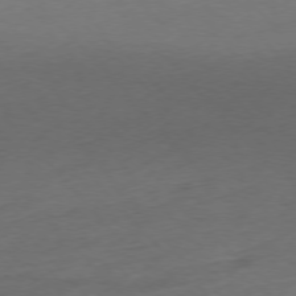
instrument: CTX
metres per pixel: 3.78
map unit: Ap
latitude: -77.5777
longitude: -71.4993
